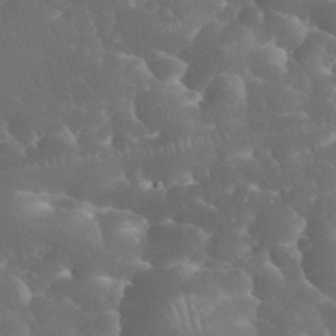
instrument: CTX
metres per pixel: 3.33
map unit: eHh
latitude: 34.0444
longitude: -63.9906
